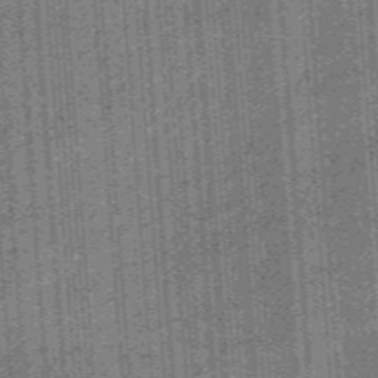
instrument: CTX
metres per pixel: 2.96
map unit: eHb
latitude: -43.9556
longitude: 87.5777
